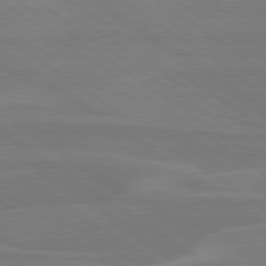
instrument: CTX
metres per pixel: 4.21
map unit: lApd
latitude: 79.6316
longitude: -124.8946
